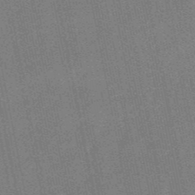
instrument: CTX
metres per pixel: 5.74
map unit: eHb
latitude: -49.8423
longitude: 79.1620
